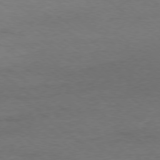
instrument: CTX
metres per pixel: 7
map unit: Ap
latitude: -78.3495
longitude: -92.0255
